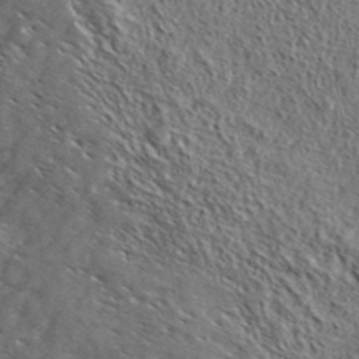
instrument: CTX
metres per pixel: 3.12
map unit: ANa
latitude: 42.5735
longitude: -88.9325
